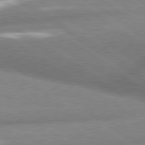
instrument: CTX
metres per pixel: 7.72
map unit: lApd
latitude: 80.1200
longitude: -161.6316
